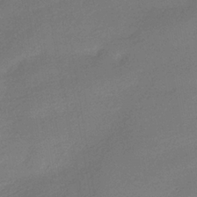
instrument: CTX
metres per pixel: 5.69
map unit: HNhu
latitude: -40.3306
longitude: 95.2376
